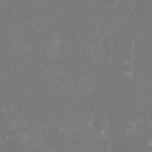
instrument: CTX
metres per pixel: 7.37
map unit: HNhu
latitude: 0.8191
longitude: -1.3481
